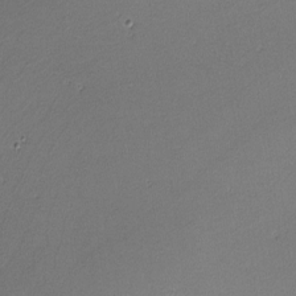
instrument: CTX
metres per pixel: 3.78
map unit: lHvf
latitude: -11.2754
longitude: -103.8016
